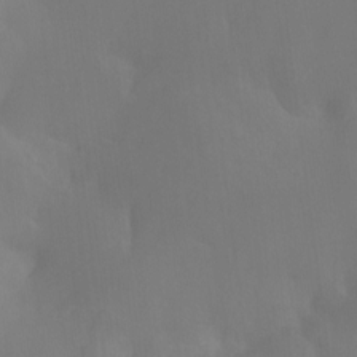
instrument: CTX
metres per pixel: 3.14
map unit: Ht
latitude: -10.0094
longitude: -39.7827
